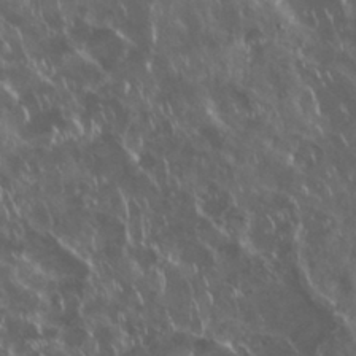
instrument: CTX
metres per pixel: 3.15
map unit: Nhu
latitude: 29.2348
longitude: -59.9339
